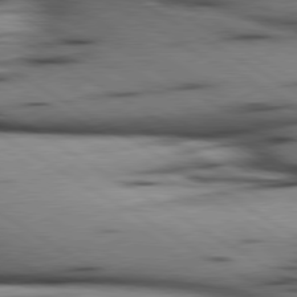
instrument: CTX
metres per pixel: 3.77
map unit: lApd
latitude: 80.0444
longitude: 163.2565
